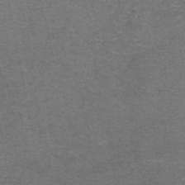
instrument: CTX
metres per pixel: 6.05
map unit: eAb
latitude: 47.4994
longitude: 104.3495
